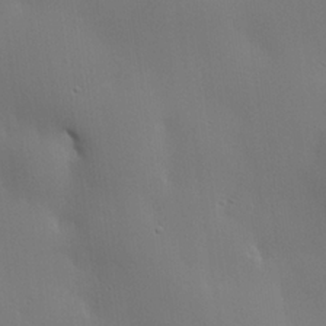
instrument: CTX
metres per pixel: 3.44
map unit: lHvf
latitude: 22.3656
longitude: 145.8989
